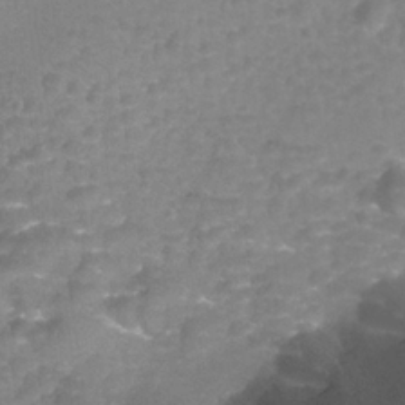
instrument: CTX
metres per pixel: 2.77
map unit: Nhu
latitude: 25.1592
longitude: -53.3671
